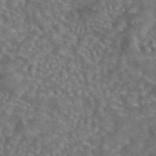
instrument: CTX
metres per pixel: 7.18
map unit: eAb
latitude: 43.7639
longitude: 108.0472
